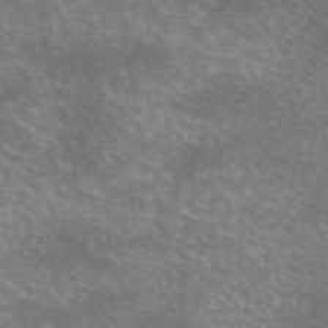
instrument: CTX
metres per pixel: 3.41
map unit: eAb
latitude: 45.6694
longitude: 106.0283
